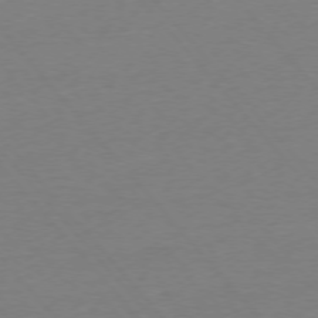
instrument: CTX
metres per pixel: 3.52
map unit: Ap
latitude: -76.0850
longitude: -93.5182
